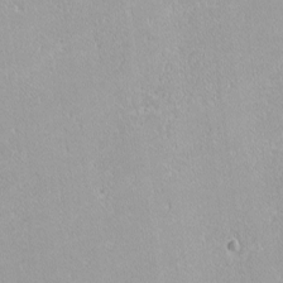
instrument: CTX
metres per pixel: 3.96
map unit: lHvf
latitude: -12.1984
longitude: -104.8191
